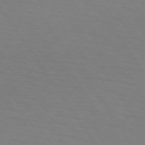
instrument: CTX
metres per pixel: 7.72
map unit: lApd
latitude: 73.5372
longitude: -75.8772
